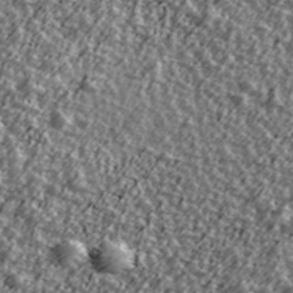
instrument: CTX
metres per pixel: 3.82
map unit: Ave
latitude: 42.2334
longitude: -113.5560
